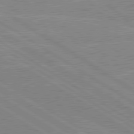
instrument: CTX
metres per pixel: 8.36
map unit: lApd
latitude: 80.2145
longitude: -125.3670
